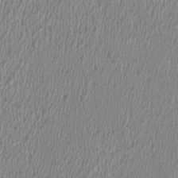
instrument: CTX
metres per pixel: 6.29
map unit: HNhu
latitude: 0.4790
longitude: -0.7624
